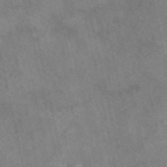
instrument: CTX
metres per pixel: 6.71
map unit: eAb
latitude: 49.1214
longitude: 121.7477
